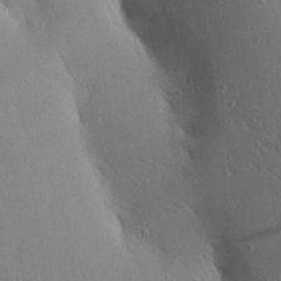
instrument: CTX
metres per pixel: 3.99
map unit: Aa
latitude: 17.7450
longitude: -148.2900
